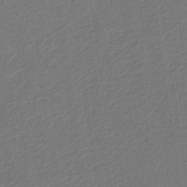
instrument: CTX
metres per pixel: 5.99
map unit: eHb
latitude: -30.1228
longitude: 70.0661
